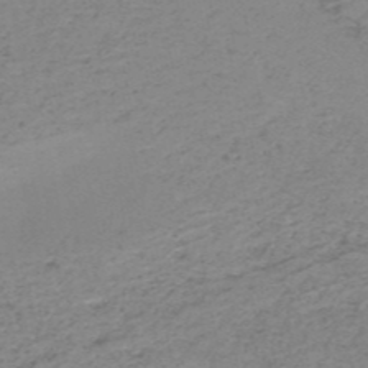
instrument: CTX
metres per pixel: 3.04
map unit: HNb
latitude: -51.5210
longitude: -52.5924
